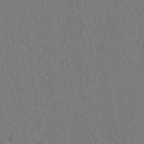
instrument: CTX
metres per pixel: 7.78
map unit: lAvf
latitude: 7.5560
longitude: 167.4454
